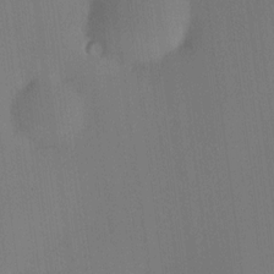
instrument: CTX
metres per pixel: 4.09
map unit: HNhu
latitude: 7.7827
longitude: 16.2551
